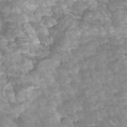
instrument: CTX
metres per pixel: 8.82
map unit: Htu
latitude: -10.2739
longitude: -74.4412
